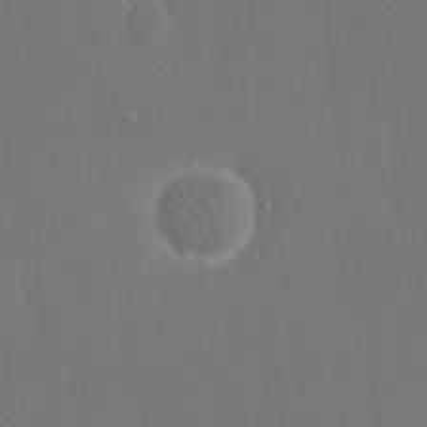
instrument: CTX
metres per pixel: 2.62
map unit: eHh
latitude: 19.7449
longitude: -67.5938
